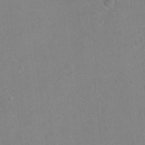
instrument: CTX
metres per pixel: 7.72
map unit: Hto
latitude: -4.8975
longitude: -35.7638
